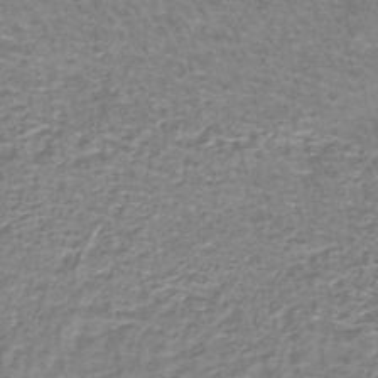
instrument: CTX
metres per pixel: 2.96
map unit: lHb
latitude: -43.9745
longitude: 54.5763
